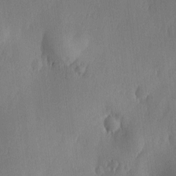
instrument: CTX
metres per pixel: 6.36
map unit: Ave
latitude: -10.9164
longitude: -121.7828
